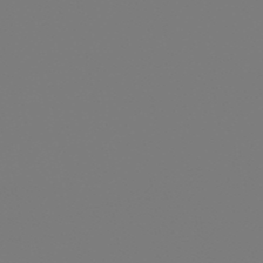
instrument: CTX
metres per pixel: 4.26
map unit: eHb
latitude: -50.7274
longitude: 74.7086
